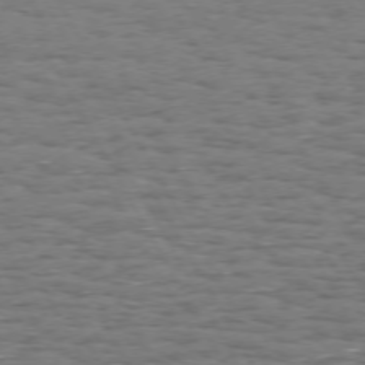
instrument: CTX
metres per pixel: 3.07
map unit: Hpe
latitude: 72.3279
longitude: -122.8380
